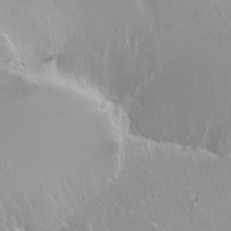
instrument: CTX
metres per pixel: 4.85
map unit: Nhu
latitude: -6.5384
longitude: -48.0822
